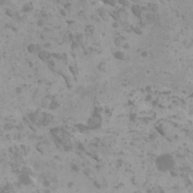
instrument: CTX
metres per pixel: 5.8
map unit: HNhu
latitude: 0.7246
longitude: 2.1794
